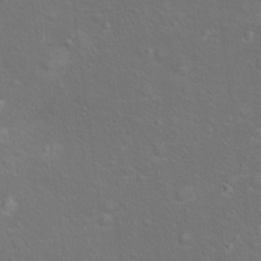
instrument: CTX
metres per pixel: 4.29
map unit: Ht
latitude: 14.2712
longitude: -40.0255
